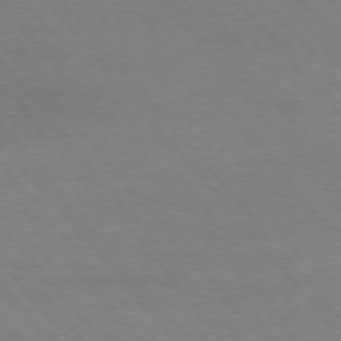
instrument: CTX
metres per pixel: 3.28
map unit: Hpe
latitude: -76.3873
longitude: -13.5749
